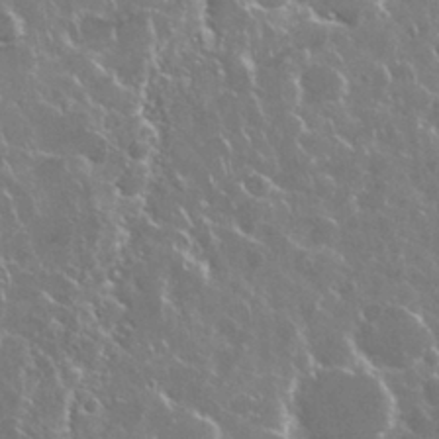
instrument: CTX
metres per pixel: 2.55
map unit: Nhu
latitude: 29.2348
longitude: -60.3467
